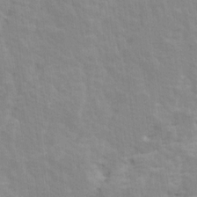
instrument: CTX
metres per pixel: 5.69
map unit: Ave
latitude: 14.1578
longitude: -134.3845
